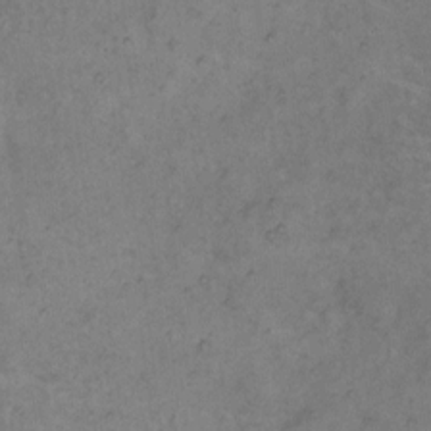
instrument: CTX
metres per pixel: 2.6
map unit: eHh
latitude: 10.7435
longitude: -62.2901
